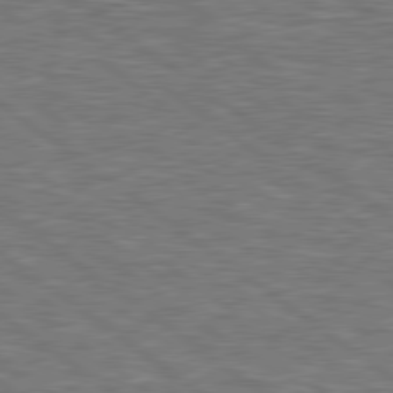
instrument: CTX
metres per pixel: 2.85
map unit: lApd
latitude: 79.2348
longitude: 173.7855
